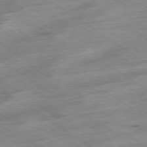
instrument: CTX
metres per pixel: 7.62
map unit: Hpe
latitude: -78.8219
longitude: -21.2915
